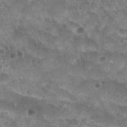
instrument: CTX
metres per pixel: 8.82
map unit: Nhu
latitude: 28.4790
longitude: -55.1592
